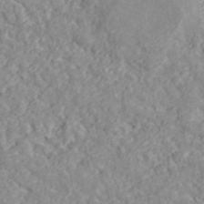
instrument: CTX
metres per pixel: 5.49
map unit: ANa
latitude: 41.1592
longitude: 30.3117
